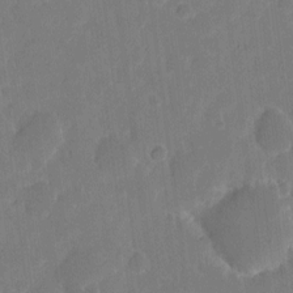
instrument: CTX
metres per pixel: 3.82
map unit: eHh
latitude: 5.4048
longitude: -66.5167
